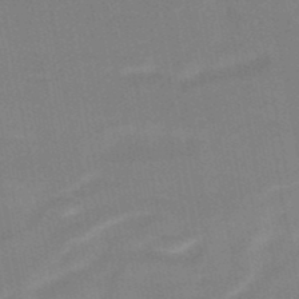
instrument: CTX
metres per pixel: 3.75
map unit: HNb
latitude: -49.0865
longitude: -48.3467
